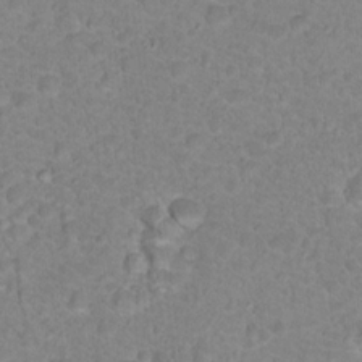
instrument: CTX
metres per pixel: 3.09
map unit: Hto
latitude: 17.7828
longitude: -34.4790
